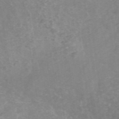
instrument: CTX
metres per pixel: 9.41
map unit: ANa
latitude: 43.2726
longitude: 25.7477
